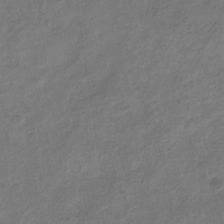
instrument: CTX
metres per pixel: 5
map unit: eHb
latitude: -35.6911
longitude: 81.3888
